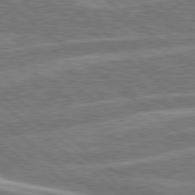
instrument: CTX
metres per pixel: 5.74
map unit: Hpe
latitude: 78.6113
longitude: -158.4979
